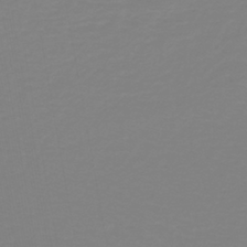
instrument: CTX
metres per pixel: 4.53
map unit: lHb
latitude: -41.4832
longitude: 63.8611
